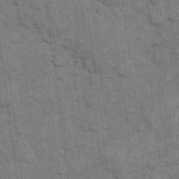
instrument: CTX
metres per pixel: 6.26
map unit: eHh
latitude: 11.4238
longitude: -65.3482
